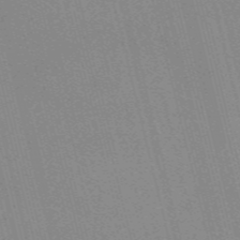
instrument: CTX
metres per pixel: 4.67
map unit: Nve
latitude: -57.5021
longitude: 62.2172
